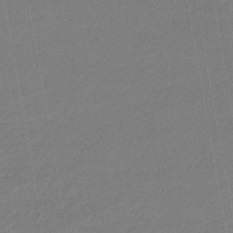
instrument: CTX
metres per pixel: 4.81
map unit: lHb
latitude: -44.4251
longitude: 61.8611
